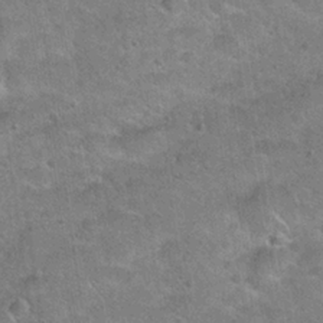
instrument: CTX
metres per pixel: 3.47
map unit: Hto
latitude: 21.3293
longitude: -49.1403
